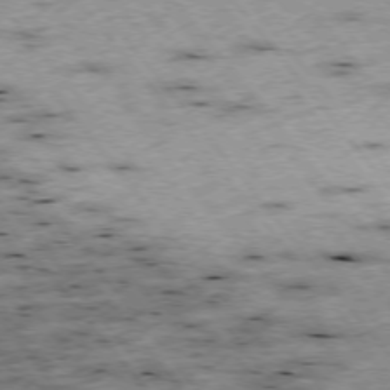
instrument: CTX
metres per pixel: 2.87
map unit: Hpe
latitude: -75.9556
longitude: -22.0822
